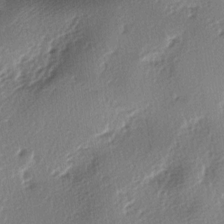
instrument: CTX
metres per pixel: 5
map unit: lAa
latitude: -6.2928
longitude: -123.8583
